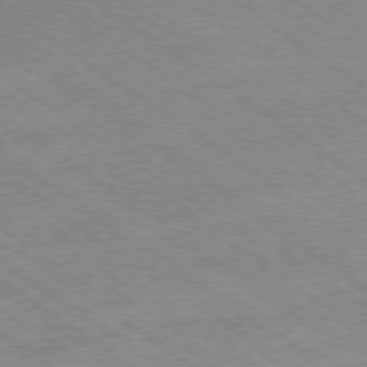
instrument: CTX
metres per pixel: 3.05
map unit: Hpe
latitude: -78.8597
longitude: -22.1767
